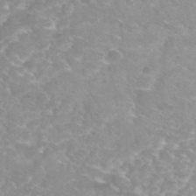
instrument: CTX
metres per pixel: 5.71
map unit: Hto
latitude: 32.9136
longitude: -43.7828
